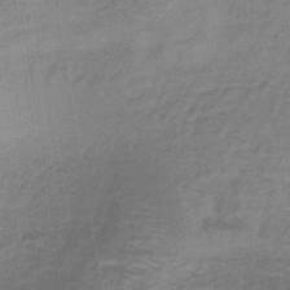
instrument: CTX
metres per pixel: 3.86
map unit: lHb
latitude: -39.4266
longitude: 59.8422
